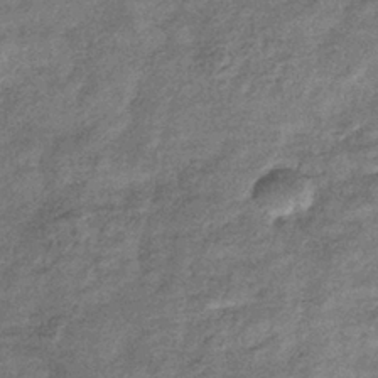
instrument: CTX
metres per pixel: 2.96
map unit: eHb
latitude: -37.6721
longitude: 79.2565
